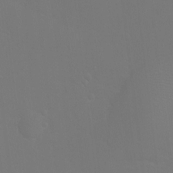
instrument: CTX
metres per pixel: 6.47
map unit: Ht
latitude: -5.9367
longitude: -28.9513
